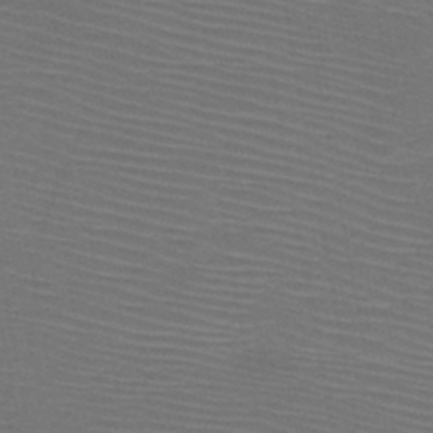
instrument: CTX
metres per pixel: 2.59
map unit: HNb
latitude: -47.8611
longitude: -42.5924
